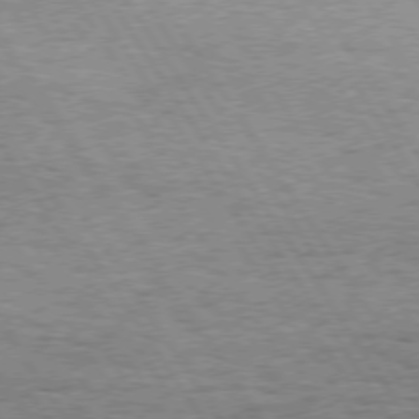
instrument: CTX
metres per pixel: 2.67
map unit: Hpe
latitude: 73.7072
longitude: -130.6491
